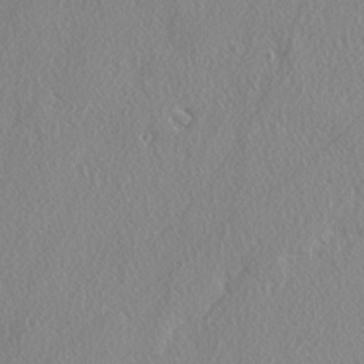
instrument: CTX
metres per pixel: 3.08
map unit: lAvf
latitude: -5.3131
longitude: -109.1781
